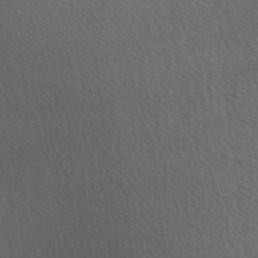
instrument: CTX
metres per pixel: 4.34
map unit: lAa
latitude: -6.0661
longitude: -121.4616
